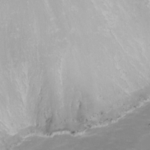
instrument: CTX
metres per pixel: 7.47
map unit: Nhu
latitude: -1.4455
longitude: -77.9150
